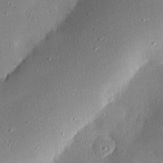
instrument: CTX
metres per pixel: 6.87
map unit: eHh
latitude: 24.2144
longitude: -89.0270
